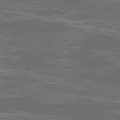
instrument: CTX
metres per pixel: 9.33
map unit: Ap
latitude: -79.9367
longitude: -73.7828
